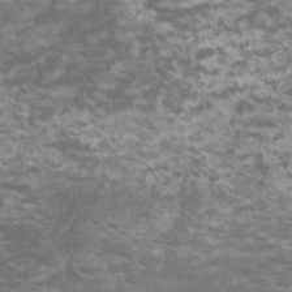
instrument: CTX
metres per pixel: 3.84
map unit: HNhu
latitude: 2.2333
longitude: -1.3670
